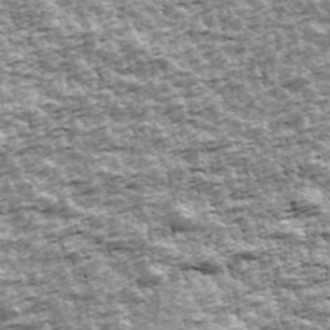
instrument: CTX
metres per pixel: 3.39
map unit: Ave
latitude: 42.3845
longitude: -111.8017
